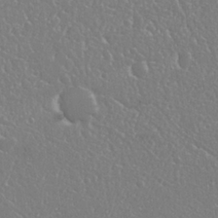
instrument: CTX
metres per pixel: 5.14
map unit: Nhu
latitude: 25.1781
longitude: -59.4426
